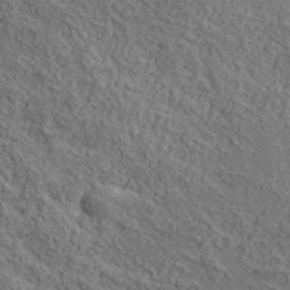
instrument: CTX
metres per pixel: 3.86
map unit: lHvf
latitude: 39.1970
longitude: -87.4426
